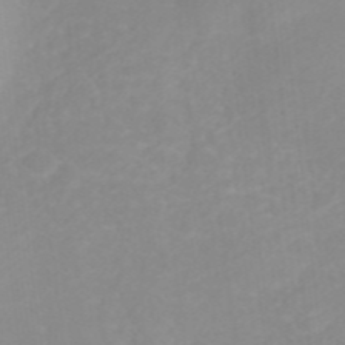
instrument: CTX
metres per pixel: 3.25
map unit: ANa
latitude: 37.9717
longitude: 23.7667
